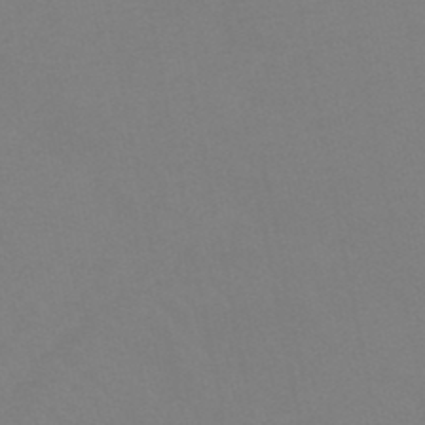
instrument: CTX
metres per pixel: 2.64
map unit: lHb
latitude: -45.5399
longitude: 67.1998
